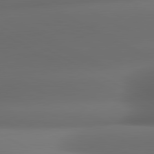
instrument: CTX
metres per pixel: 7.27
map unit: lApd
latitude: 81.1592
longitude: 136.1983
